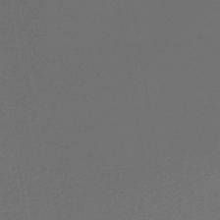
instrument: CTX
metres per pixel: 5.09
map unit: lHb
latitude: -46.2172
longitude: 71.6344
